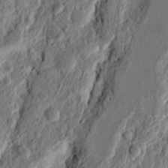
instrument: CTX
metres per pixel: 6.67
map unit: Ht
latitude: 11.7450
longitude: -75.5749
